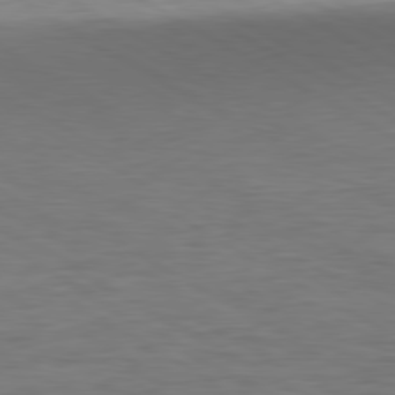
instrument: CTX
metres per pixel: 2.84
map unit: Ap
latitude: -81.2943
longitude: -78.3656
